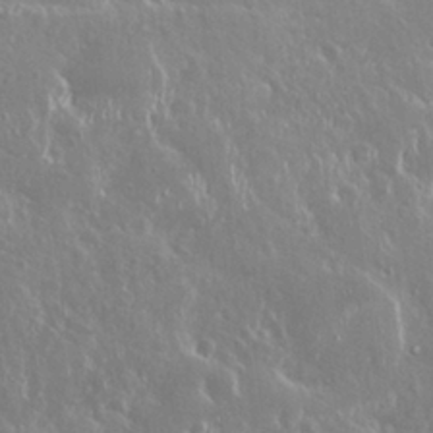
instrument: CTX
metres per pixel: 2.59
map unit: Nhu
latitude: 25.7638
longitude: -58.1389
